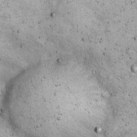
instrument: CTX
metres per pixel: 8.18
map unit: eHh
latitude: 22.1389
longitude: -65.5749
